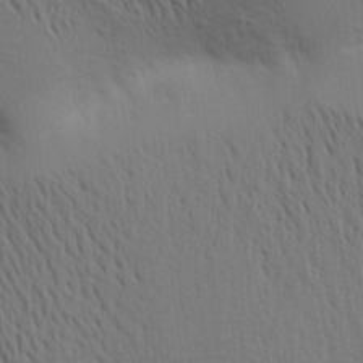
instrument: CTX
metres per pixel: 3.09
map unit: Aa
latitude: 15.7639
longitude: -147.7261
